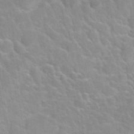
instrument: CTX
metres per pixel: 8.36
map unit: Nhu
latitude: 30.3657
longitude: -51.9717
